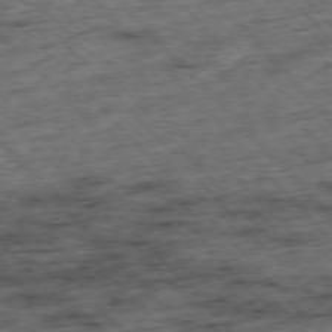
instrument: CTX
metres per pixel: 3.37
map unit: Hpe
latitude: -76.9920
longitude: -16.3467
